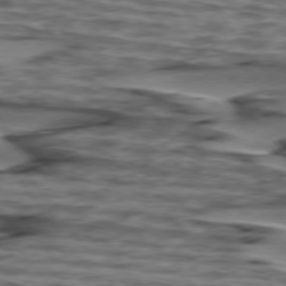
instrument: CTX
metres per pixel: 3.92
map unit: lApd
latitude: 75.7639
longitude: -71.6316
